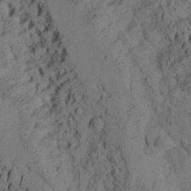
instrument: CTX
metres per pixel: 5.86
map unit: Aa
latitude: 8.4223
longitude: -127.2537
